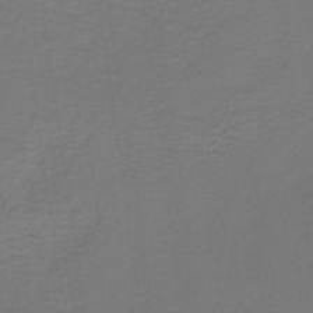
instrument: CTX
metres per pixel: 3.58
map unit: lHb
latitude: -38.1795
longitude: 58.1983
